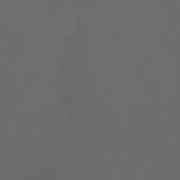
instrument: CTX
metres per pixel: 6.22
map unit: eHh
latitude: -3.3131
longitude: 20.2172
